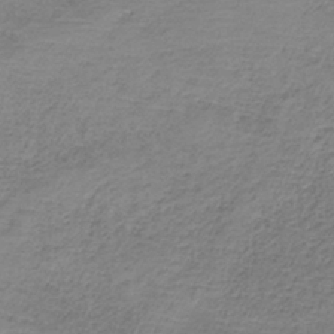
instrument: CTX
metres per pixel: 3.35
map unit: HNb
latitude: -34.2362
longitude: 56.5196
